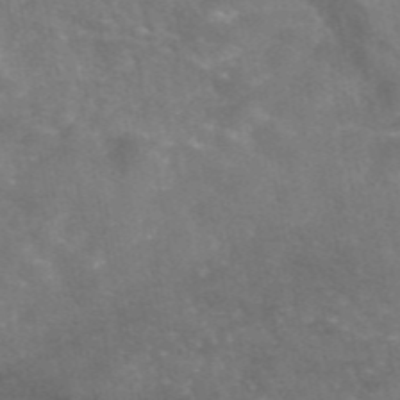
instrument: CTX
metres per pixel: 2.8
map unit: eAb
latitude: 46.2712
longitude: 120.5951
